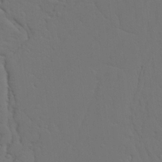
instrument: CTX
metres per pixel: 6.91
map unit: Nhu
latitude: 20.3656
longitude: -73.5560
